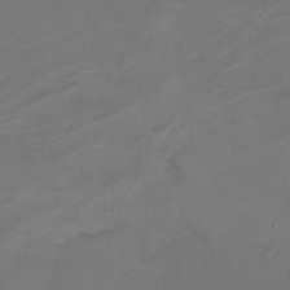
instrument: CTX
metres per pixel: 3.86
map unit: Nhe
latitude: -19.3888
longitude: 143.6532
